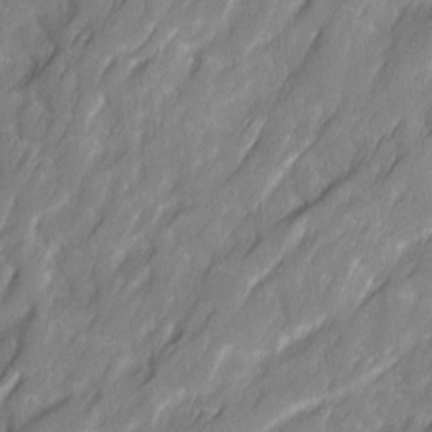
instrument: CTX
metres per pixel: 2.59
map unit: Ave
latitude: 16.3278
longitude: -134.9324
